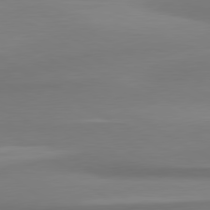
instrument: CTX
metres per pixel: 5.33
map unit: lApd
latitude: 80.3089
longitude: 174.1038
